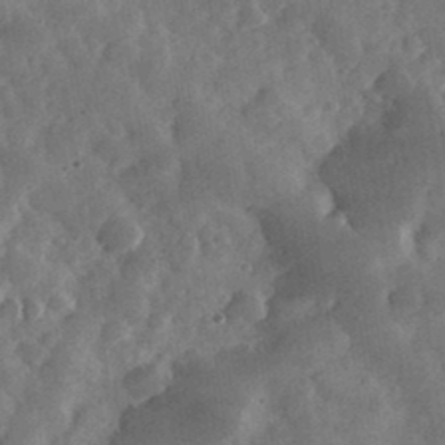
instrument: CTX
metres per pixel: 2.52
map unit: eHh
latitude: 35.1025
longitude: -69.4804
